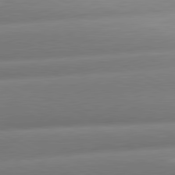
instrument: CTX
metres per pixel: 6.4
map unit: lApd
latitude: 80.8569
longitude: -159.9717
